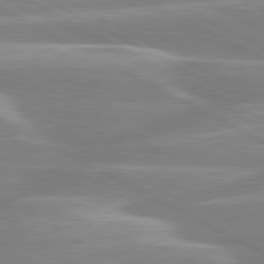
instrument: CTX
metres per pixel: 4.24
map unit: lApd
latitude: 80.3089
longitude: -135.1781
